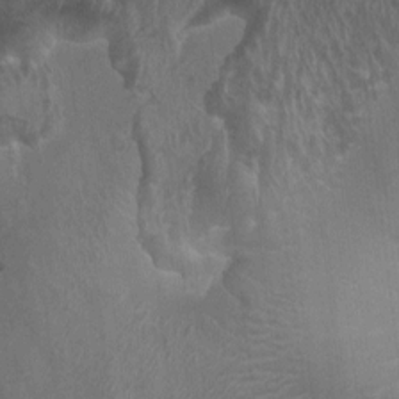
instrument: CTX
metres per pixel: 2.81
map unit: Ht
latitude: -1.7478
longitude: -17.1970
